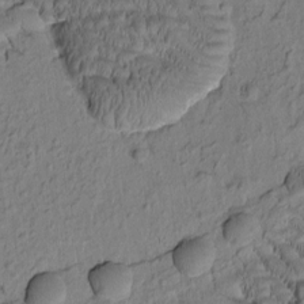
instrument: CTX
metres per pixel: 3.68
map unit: Htu
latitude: -2.3117
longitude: 172.1795
